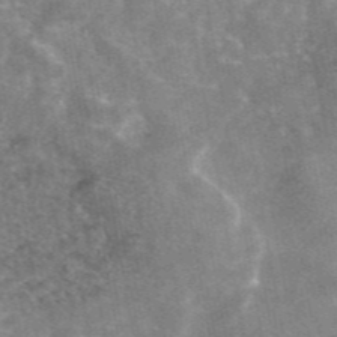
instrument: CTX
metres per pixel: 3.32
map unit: eAb
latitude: 45.5560
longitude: 121.0297
